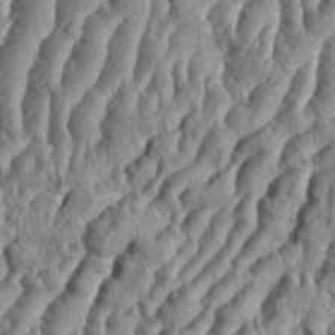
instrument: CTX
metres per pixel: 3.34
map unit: eHh
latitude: 34.4790
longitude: -137.0459
